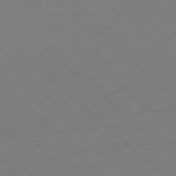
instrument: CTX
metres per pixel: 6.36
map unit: Hpe
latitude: -78.1605
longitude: 13.9556
